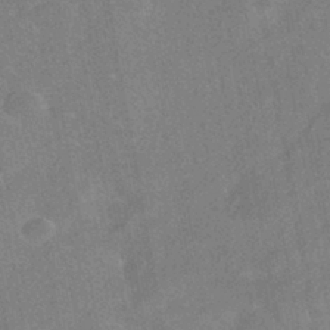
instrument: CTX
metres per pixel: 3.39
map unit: HNhu
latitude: -41.0486
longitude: 91.7100
